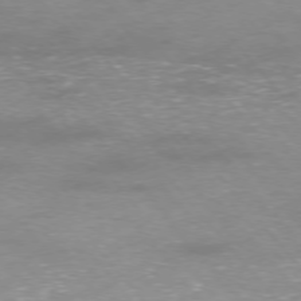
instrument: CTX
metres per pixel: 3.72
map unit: Ap
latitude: -76.6896
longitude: -61.8961
